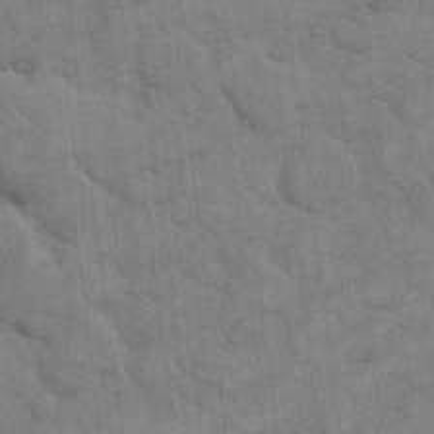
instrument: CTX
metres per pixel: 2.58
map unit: eHh
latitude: 12.0822
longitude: -65.4615
